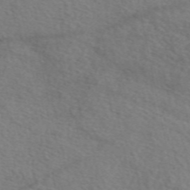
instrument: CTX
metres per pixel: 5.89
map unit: eAb
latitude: 50.6490
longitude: 117.4076
